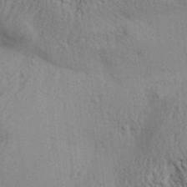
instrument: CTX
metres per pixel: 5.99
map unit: Aa
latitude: 32.1578
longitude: -135.5371
